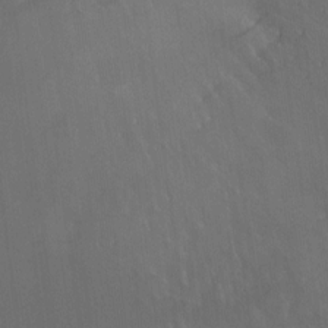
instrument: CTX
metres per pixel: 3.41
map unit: Ht
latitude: -9.0108
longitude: -38.6112
